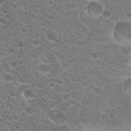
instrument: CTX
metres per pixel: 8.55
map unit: Hto
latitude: 20.4034
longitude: -34.4412
